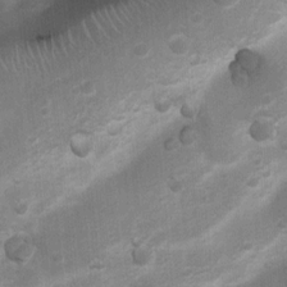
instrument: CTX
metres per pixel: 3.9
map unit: Nhu
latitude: 6.7057
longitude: -23.1970
